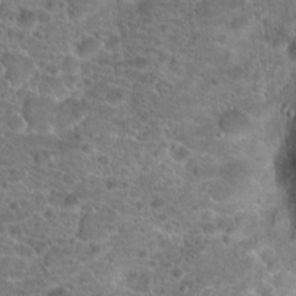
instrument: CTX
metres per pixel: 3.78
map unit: Hto
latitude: 19.7638
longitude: -41.3859
